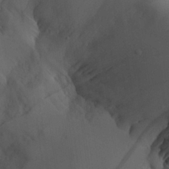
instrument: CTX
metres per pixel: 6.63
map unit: Aa
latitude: 26.9703
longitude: -132.6679
